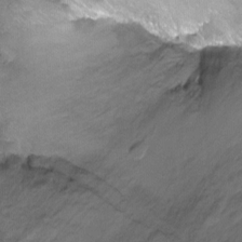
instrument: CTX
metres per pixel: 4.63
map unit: Ht
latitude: -6.8975
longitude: -35.1970
